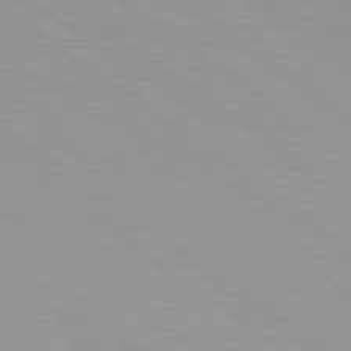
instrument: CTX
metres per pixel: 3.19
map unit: Hpe
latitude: 78.8191
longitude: -151.5182
